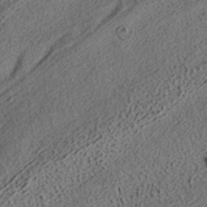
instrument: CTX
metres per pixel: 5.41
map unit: ANa
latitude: 35.8772
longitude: 12.8786
